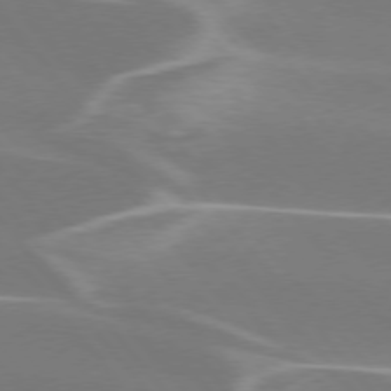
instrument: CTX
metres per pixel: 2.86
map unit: lApd
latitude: 75.4049
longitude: -63.2915
